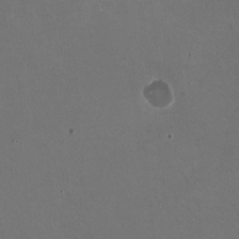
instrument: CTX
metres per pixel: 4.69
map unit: HNhu
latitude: -1.8234
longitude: -4.0822
